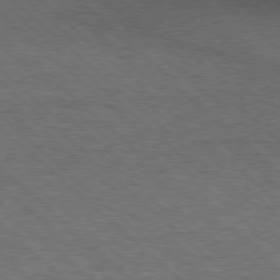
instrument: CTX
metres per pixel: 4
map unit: lApd
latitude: 75.6505
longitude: -84.8569
